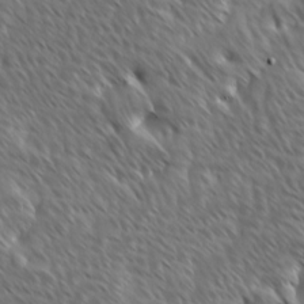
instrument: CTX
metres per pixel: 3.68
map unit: Ave
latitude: 8.9325
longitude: -106.0633
